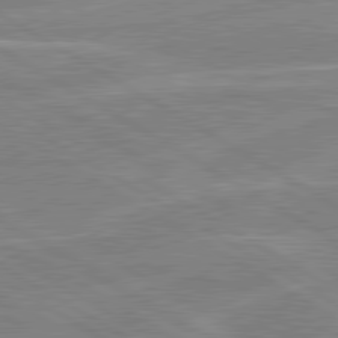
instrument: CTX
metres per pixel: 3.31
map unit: lApd
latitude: 80.6868
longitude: 123.1809
